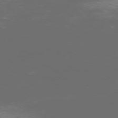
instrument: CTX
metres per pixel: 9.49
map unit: Ap
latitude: -79.1431
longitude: -59.9717
